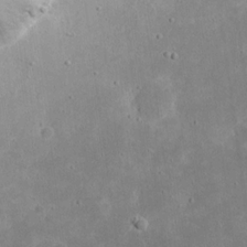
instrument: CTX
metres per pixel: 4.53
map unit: eHh
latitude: 18.0444
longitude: -72.3468
